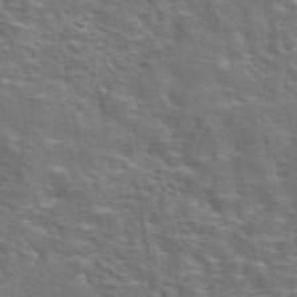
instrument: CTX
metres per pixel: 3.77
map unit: eAb
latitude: 43.8017
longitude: 107.6155
